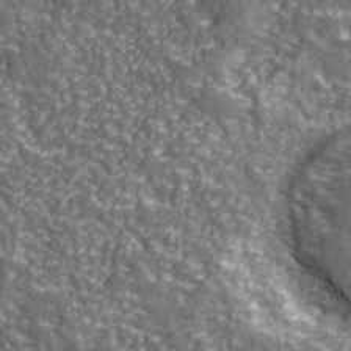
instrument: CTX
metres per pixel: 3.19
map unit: eHh
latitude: 42.3467
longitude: -90.8380
